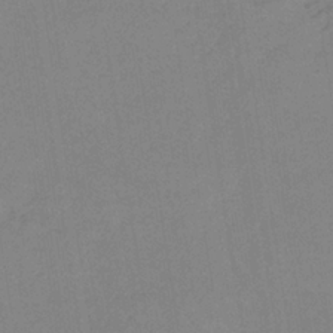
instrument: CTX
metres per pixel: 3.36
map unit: HNb
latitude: -35.3132
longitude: 56.7652
